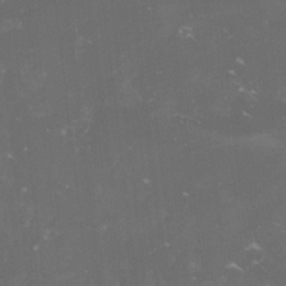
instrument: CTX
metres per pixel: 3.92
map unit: lHvf
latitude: -14.0850
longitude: -99.1025
